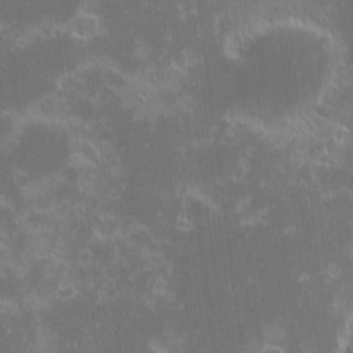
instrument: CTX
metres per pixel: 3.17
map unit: eHh
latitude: -2.1794
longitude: -86.1955
